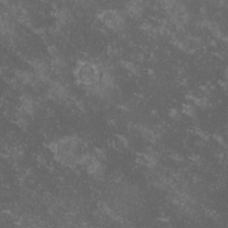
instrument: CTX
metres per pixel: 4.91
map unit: lHvf
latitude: -12.8786
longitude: -99.5749
